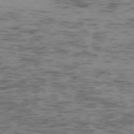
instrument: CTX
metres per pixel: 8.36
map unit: Ap
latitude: -75.3699
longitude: -78.9892
